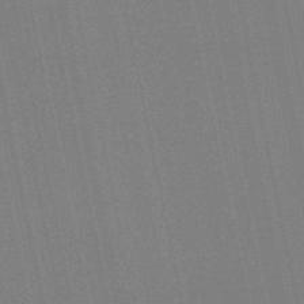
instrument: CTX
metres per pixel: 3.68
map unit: lHb
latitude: -46.6518
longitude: 78.1983
